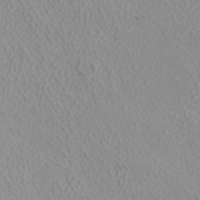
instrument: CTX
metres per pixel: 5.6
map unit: ANa
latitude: 40.4223
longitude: 22.9920
